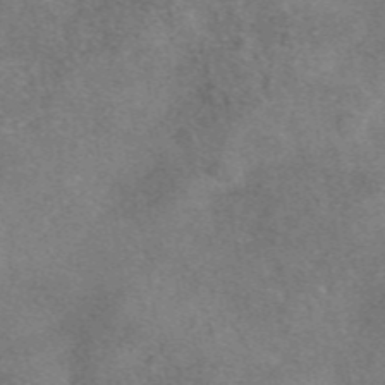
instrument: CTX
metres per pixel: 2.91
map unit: eAb
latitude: 47.2159
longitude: 103.1431
